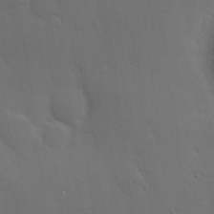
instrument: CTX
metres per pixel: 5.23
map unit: Hve
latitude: 19.4048
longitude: 150.8030
